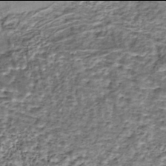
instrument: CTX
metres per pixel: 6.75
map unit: Nhe
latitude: -46.0094
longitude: 153.4832
